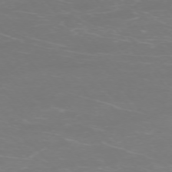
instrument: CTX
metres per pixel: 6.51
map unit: Ap
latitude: -74.2740
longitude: -76.5545
